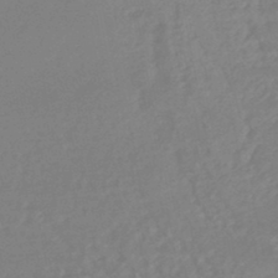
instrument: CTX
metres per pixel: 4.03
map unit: eHb
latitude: -45.9367
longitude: 84.4251
